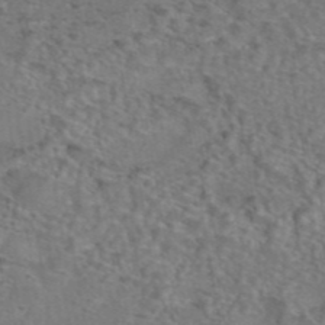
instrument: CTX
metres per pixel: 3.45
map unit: eAb
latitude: 43.3482
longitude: 103.6533
